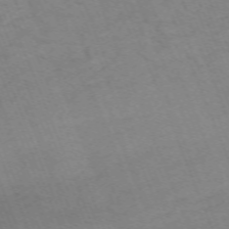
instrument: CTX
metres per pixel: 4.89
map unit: Nhu
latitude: -68.3306
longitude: 37.9178
